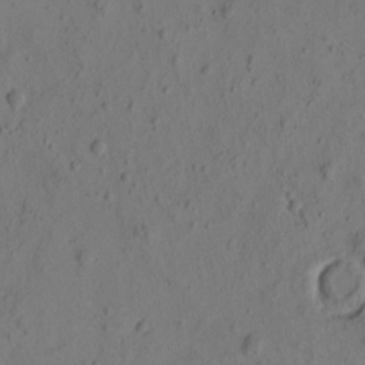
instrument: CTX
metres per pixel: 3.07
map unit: eHh
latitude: -2.2928
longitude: 16.5952
